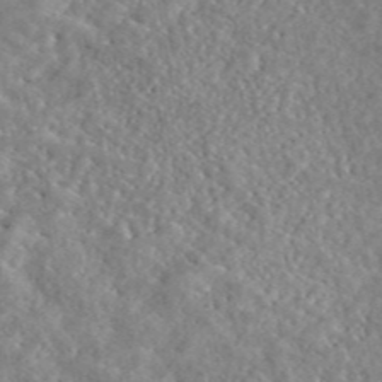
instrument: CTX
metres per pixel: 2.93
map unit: eAb
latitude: 45.6316
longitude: 128.7085
